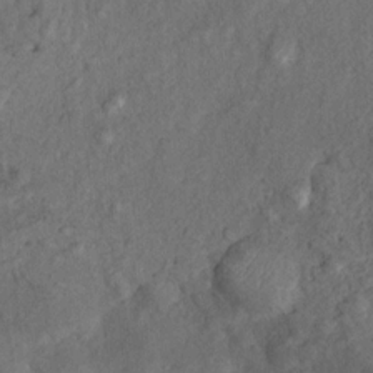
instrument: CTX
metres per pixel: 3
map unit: Nhu
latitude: 12.3467
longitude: -28.4790
